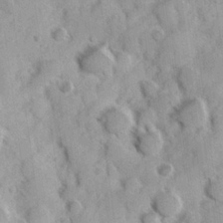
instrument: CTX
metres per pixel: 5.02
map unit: Hve
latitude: 24.2144
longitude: 147.1242
